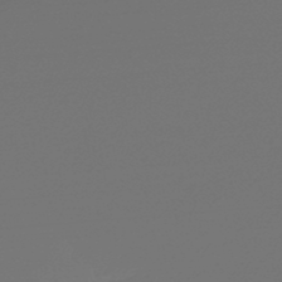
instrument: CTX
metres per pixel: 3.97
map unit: lHb
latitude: -47.5021
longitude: 66.1795
